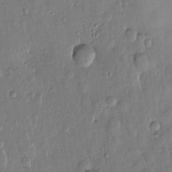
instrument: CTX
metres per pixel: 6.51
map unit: Htu
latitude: -0.1417
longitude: -176.6868
